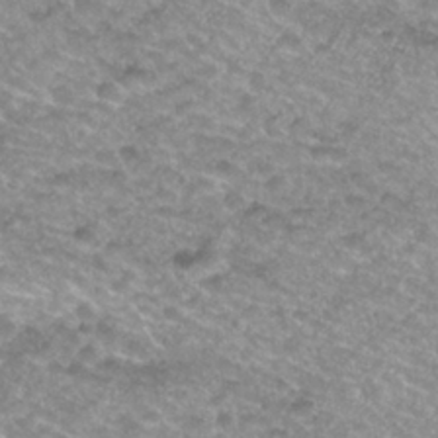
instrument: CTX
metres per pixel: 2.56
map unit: Nhu
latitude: 27.1781
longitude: -53.6883
